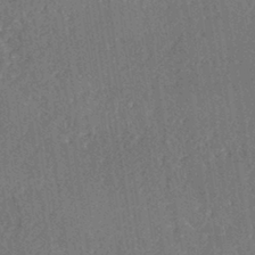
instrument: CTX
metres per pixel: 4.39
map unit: eHh
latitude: -40.4062
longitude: -27.1592
